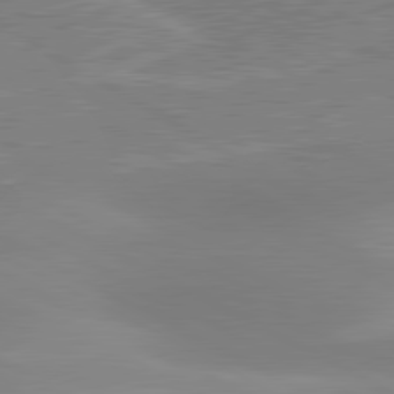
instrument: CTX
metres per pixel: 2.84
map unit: lApd
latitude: 80.8002
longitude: 123.2187
